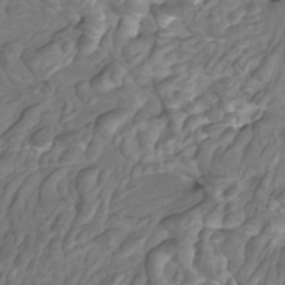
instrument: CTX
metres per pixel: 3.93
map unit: Htu
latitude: -10.0661
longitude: -74.1956
